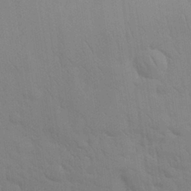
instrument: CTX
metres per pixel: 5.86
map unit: eHh
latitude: 30.7247
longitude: -69.8206
